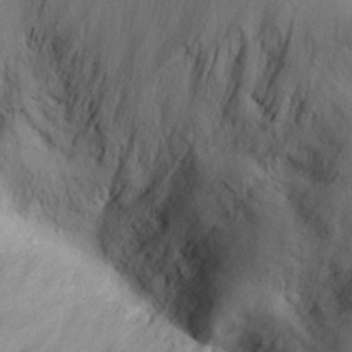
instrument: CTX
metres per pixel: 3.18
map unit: Aa
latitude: 28.0255
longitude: -135.2348
